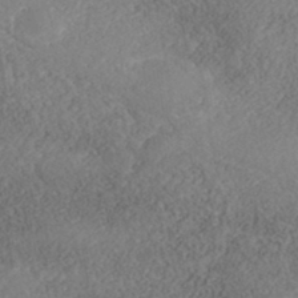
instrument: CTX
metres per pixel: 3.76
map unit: Nhe
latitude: -41.2376
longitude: -111.1025
